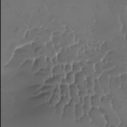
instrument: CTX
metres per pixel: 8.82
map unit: Ave
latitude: -7.6722
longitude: -121.9906
